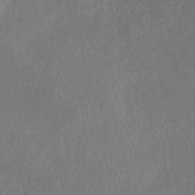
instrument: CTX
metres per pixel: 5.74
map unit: eHb
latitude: -39.0109
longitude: 77.1242
